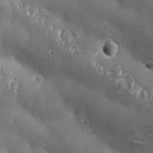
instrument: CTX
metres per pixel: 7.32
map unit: Aa
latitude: 33.5560
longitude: -135.2537
